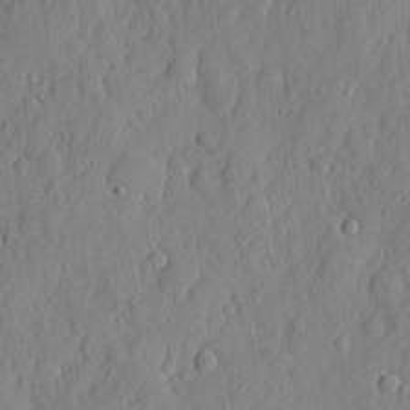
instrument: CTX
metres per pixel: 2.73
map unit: eHh
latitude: 6.6868
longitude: -73.7450
